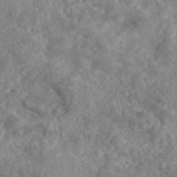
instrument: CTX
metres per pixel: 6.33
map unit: eAb
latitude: 45.7638
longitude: 127.5021
